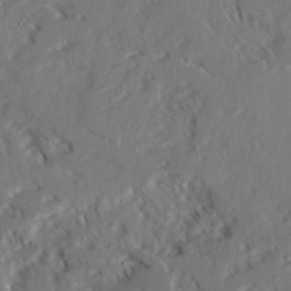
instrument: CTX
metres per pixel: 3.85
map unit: Ave
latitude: 22.8380
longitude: -131.7450
